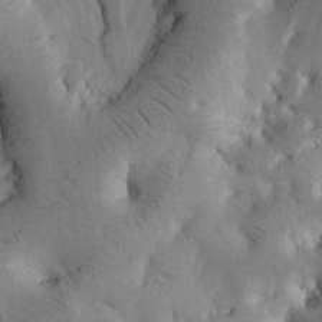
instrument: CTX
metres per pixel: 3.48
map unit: Htu
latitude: -3.2375
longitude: 169.0675
